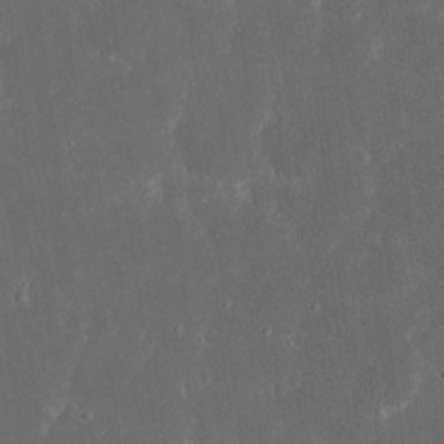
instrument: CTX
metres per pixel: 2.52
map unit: eHh
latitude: 17.4615
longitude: -73.3293
